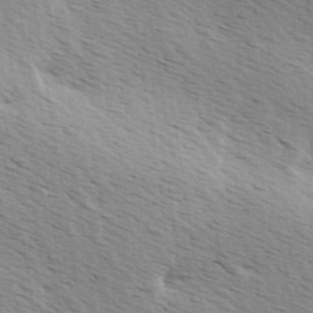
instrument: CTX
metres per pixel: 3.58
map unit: Ave
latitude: 9.8017
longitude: -107.0647
